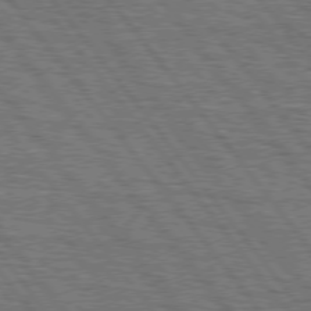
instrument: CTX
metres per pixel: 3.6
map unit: Hpe
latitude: 75.3671
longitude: -153.0270
